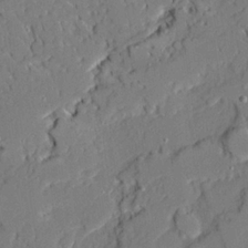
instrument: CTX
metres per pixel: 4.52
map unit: Ave
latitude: 21.3671
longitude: -128.6679
